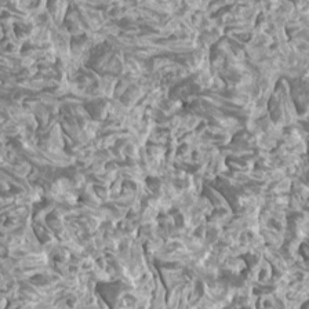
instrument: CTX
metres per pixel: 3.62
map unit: HNhu
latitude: 0.5356
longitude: 6.1039
